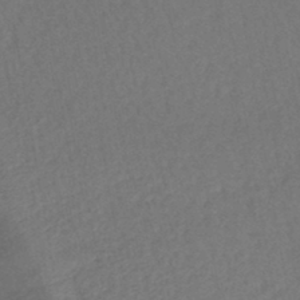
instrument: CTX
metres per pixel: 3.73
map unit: lHb
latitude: -42.7652
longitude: 78.2172
